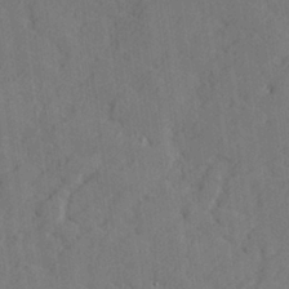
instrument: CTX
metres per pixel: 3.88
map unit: lHvf
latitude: 25.6127
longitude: 142.8030
